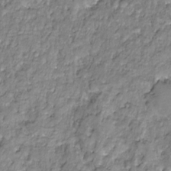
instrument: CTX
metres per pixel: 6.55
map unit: HNhu
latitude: -21.7855
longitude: 85.5210
